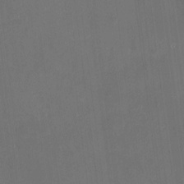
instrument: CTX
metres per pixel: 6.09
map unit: HNhu
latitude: 7.5749
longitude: 9.3321
